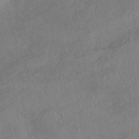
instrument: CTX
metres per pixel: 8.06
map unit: HNhu
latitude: -42.3873
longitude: 105.3131
